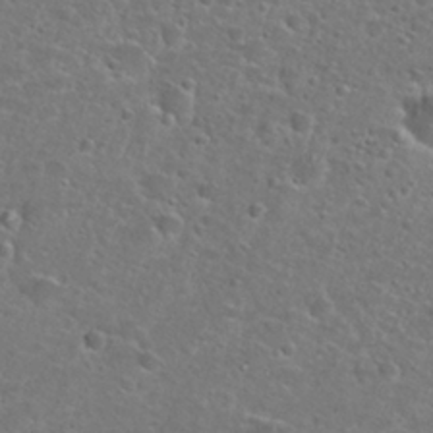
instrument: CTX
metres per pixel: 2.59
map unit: Hto
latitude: 25.1403
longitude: -49.5182
